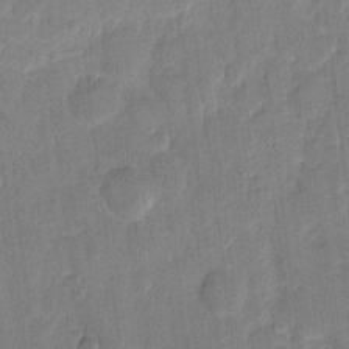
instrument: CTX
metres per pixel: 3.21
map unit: eHh
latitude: 10.1011
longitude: -66.5167
